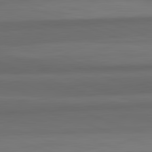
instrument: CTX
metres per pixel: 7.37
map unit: lApd
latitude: 82.6868
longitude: 176.7841
